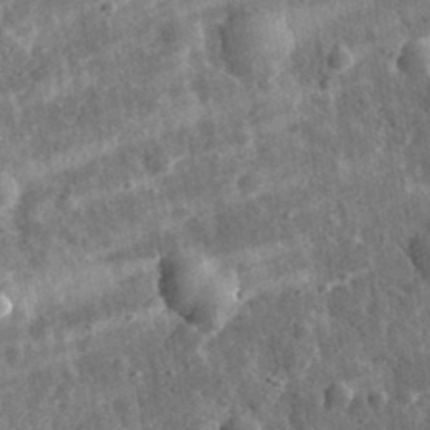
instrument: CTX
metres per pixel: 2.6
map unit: eHh
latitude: 33.3860
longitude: -79.5560
